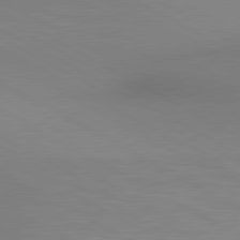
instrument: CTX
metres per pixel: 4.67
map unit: lApd
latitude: 80.3467
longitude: 132.4818
